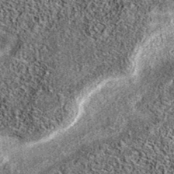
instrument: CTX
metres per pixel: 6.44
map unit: eAb
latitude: 37.2537
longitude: 106.2361
